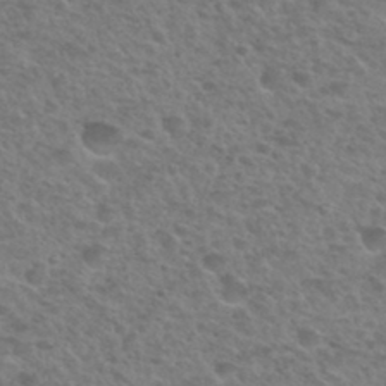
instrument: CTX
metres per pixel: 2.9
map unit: Hto
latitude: 32.7246
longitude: -49.9339
